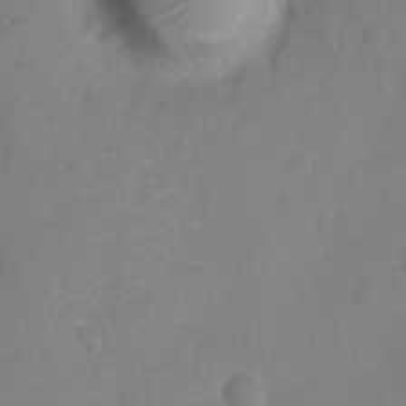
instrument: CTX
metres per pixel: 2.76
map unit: Nve
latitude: -22.0850
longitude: 106.3873
